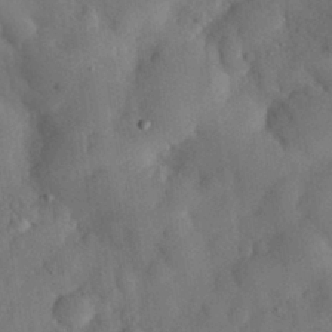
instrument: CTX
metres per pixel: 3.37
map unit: eHh
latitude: 30.4412
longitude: -72.8758
